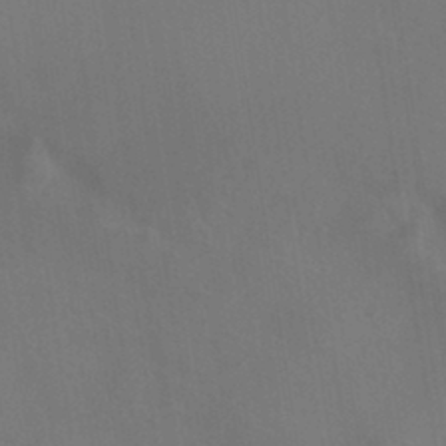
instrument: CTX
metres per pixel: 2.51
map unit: HNhu
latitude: -39.8045
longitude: 96.0661
